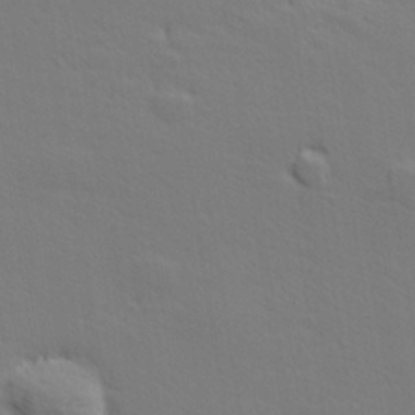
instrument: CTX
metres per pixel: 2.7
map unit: lHvf
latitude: 26.8947
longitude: 143.2376
